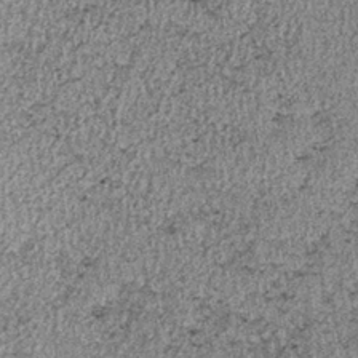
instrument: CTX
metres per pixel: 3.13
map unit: lHb
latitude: -38.4062
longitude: 66.9353
